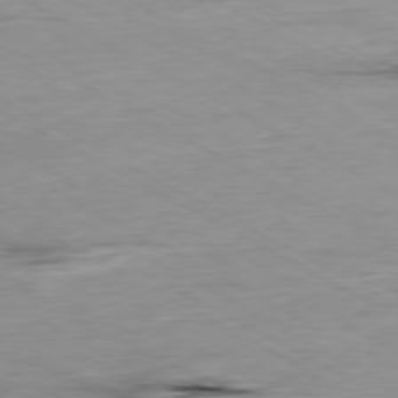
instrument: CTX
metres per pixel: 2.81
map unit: Ap
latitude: -80.0661
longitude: -76.6868
